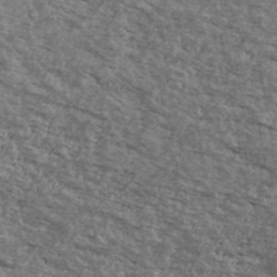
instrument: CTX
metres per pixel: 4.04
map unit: Ave
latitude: 40.6490
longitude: -108.7813
